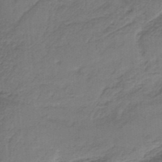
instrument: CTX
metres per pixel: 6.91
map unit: HNb
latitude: -34.3495
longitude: 60.4629
